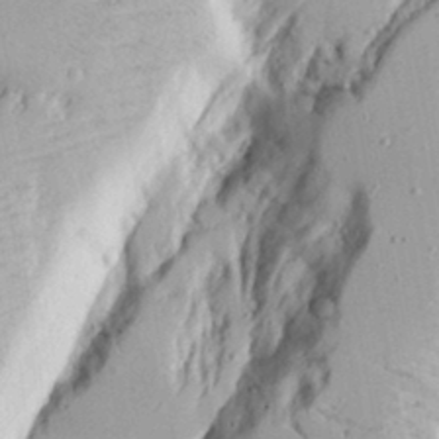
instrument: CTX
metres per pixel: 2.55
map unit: Aa
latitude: 17.0647
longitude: -124.6679
